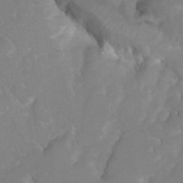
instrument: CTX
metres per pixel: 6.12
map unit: Hto
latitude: 6.4223
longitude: -30.6302
